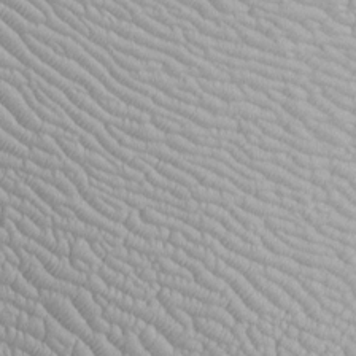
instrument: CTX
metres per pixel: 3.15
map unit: Htu
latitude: -6.4440
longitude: 153.3887
